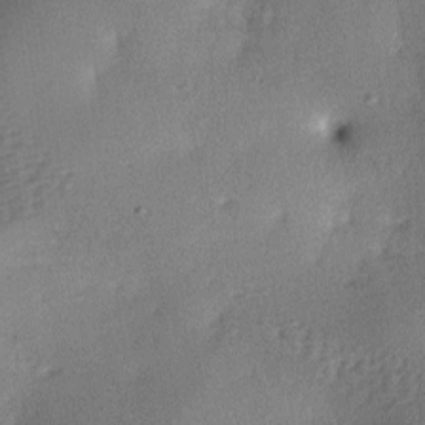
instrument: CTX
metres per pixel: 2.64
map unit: lAa
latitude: -7.3320
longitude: -125.9528
